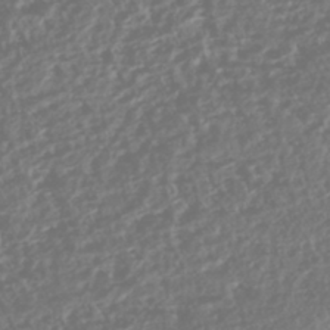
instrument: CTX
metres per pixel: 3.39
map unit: HNhu
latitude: -43.8044
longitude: 104.2550
